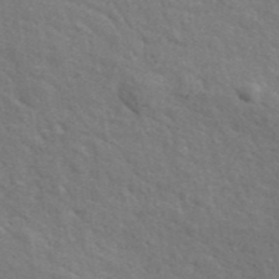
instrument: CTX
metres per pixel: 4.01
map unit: ANa
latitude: 41.8394
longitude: 29.4266
